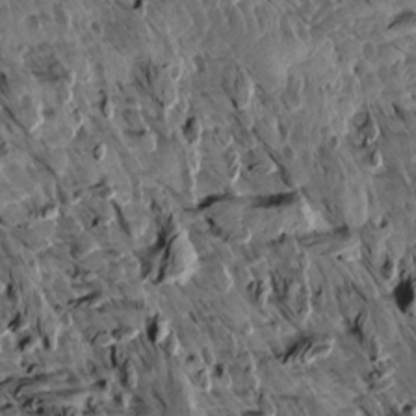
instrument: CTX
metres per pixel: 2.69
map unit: Aa
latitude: 12.8569
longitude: -141.2914
